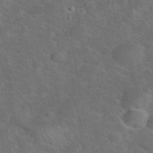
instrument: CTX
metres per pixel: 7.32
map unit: eHh
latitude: 37.8584
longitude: -65.6127
